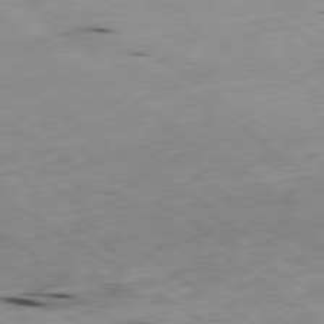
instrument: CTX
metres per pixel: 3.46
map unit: Ap
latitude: -79.8989
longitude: -101.3860
